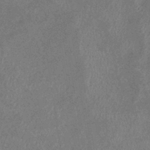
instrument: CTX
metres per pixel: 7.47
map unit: eHb
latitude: -38.7463
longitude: 77.0109
